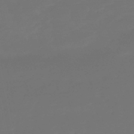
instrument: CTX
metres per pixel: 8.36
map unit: eHb
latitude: -50.6140
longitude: 78.8975
